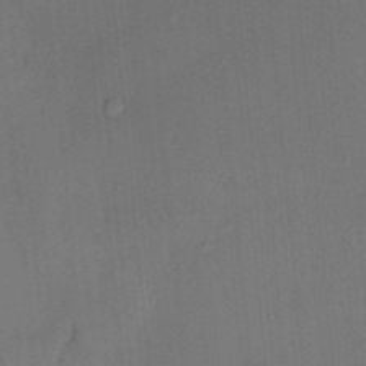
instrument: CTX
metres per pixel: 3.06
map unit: HNhu
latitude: 12.6680
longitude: 10.7841
